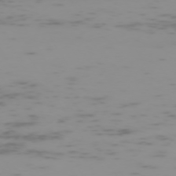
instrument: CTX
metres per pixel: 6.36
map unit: Hpe
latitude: -73.5777
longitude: 7.4076
